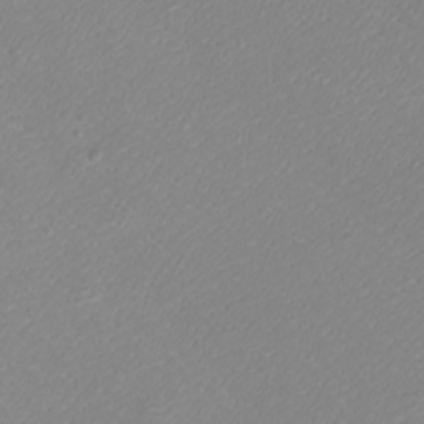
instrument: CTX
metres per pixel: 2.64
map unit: eHh
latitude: -8.7652
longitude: -70.3656
